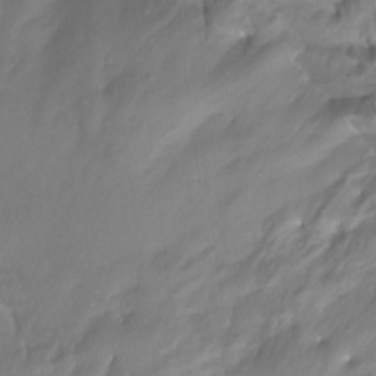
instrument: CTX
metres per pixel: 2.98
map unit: Htu
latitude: -14.5196
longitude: -45.2726
